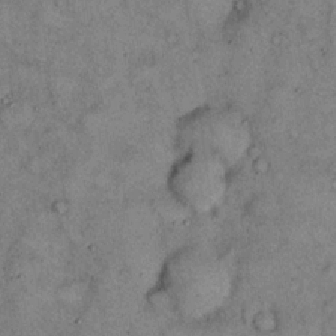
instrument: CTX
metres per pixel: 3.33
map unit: eHh
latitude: 15.7639
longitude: -62.3279
